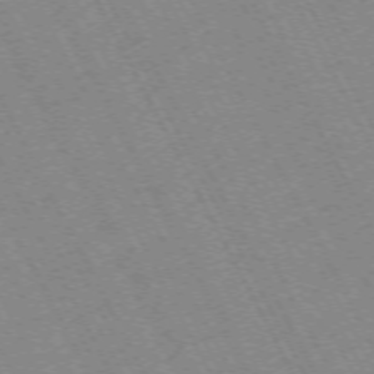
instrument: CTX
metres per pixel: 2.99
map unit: Hpe
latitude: -72.0850
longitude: 10.6141
